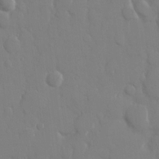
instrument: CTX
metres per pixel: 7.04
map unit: eHh
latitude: 14.5546
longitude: -71.3293
